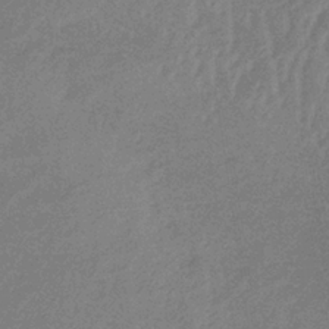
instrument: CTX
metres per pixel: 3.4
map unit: lHb
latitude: -34.4629
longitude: 69.3509
